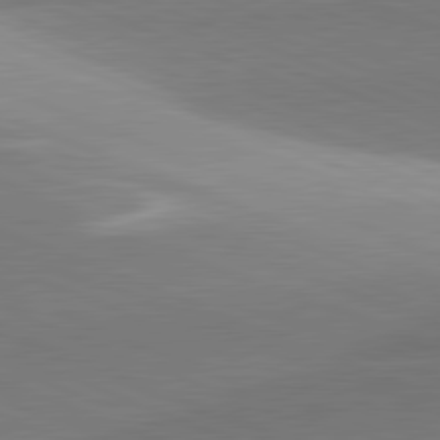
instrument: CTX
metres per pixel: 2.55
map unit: lApd
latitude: 81.5560
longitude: 135.4454
